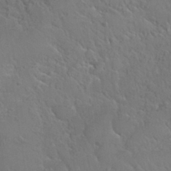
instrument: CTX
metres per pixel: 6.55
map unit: Nhu
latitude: 30.9325
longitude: -53.9150
